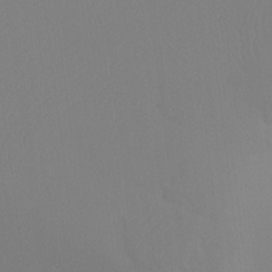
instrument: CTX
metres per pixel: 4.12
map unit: Ht
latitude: -9.1620
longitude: -33.9717
